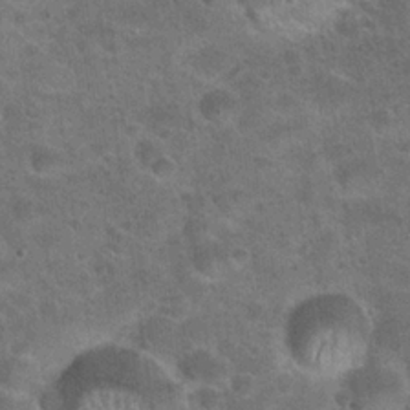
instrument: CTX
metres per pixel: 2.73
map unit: Hto
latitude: 23.6505
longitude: -49.9528
